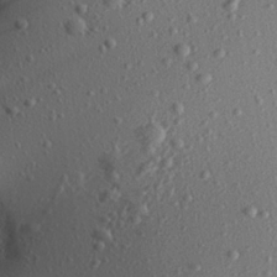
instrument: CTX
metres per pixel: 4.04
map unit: Aa
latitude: 21.5938
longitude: -143.5938
